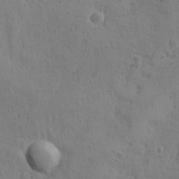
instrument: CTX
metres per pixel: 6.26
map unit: Ave
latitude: -8.4440
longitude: -119.1970
